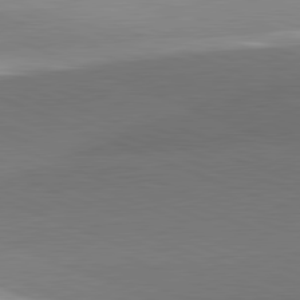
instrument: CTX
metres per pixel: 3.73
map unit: lApd
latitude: 81.5371
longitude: 135.2943
